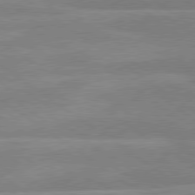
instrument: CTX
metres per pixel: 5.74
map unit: lApd
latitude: 79.4805
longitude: -121.8395
